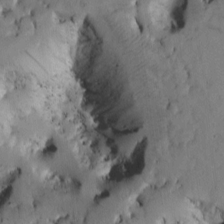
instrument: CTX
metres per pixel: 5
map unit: Htu
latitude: -0.4251
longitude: 171.3132
